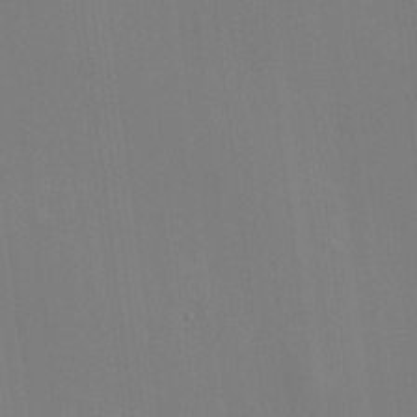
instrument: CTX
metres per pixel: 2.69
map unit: HNhu
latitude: 8.6302
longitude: 14.7652
